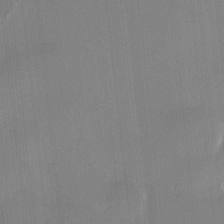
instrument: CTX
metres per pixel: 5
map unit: HNhu
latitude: 5.9906
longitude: 10.8975
